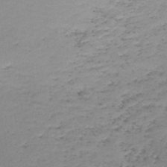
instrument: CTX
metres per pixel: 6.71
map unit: lHb
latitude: -44.1039
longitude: 58.2928
